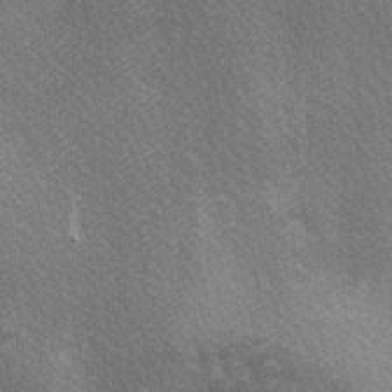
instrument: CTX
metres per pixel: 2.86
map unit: lAa
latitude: -5.6910
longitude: -121.6316
